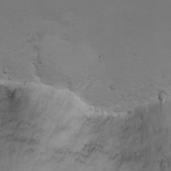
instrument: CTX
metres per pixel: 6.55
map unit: Nhu
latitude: -2.8974
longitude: -73.6127
